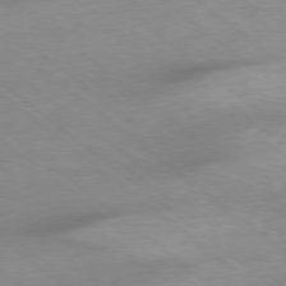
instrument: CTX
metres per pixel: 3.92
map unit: Ap
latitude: -78.8030
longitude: -91.1403
